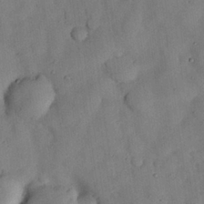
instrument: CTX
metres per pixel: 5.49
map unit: Nhu
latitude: 28.1200
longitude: -72.1956
